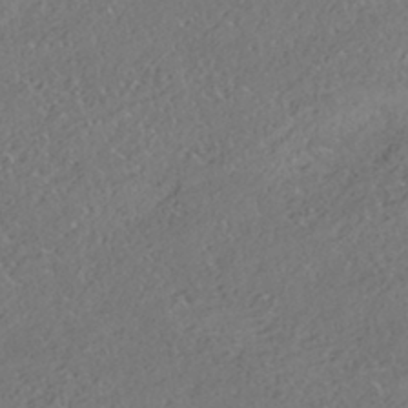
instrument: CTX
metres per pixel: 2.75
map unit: HNhu
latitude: -42.0849
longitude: 103.7100
